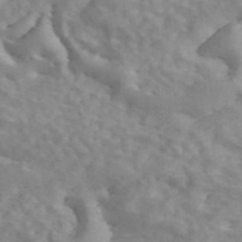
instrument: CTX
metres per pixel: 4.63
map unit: ANa
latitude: 45.9528
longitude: 26.7841
